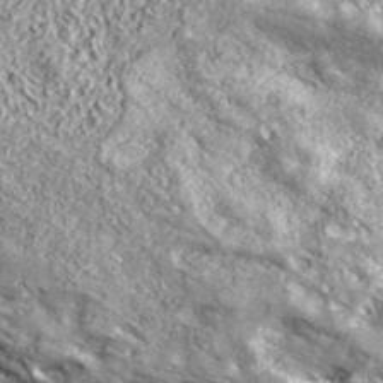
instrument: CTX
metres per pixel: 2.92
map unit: eHh
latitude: 42.9136
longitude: -90.3278
